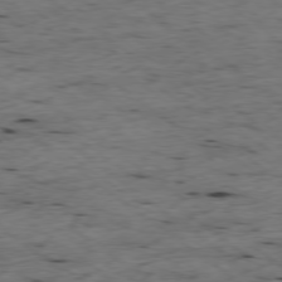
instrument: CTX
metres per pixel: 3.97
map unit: Ap
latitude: -78.6707
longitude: -89.8773
